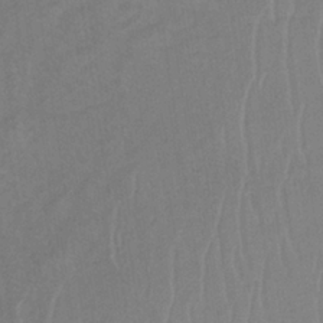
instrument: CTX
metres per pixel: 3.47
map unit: lHb
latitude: -34.1228
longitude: 66.9164
